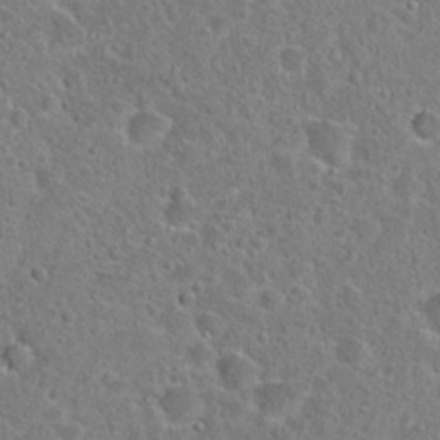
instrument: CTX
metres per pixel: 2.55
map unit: Hto
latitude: 22.7813
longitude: -45.9717
